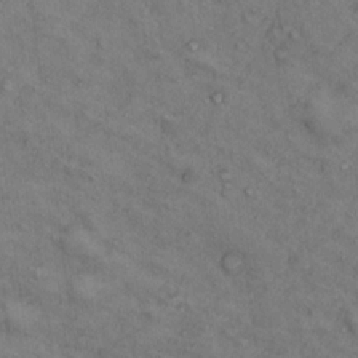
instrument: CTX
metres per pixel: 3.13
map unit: Ht
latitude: 14.7625
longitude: -37.5938
